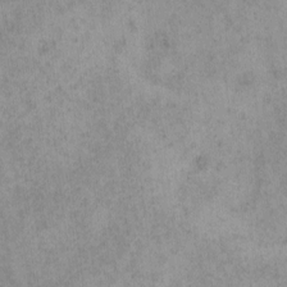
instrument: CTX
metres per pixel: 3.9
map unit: eHh
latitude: -0.0094
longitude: 18.2928
